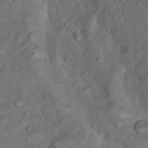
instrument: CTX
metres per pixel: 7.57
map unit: Nhu
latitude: 10.7435
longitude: -26.5735
